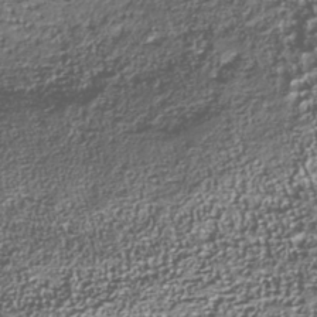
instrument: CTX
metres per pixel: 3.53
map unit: Nhu
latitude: -41.2943
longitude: -85.8772
